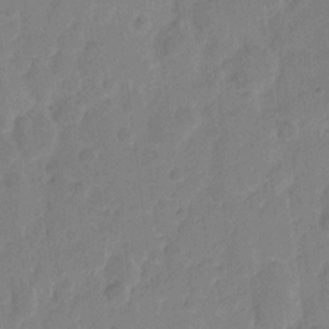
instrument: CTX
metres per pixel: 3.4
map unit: eHh
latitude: 10.1767
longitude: -65.8961
